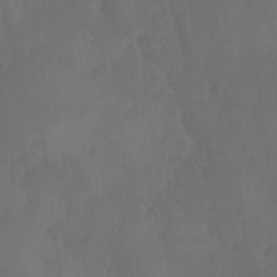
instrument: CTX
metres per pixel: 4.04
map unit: Ave
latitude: 12.3656
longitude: -105.5560
